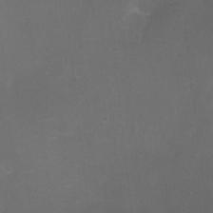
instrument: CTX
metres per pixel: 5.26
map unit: Ht
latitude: -5.5588
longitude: -19.1403
